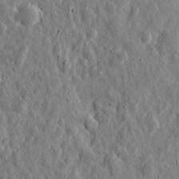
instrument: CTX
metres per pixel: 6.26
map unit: eHh
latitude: 10.5357
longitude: -73.5372
